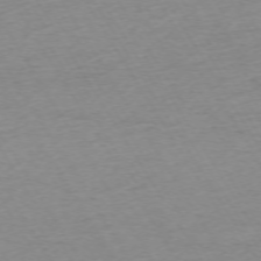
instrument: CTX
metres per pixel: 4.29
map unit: Ap
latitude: -73.0864
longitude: -68.8191
